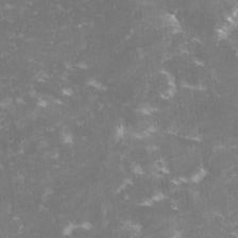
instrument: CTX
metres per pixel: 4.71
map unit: lHvf
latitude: -13.8800
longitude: -98.8380
